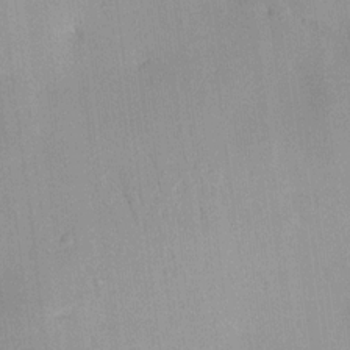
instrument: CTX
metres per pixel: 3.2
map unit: HNhu
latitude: 14.1389
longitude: 12.6896
